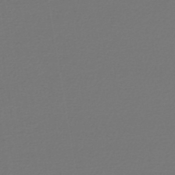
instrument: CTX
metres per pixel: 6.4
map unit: lHb
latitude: -45.0675
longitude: 75.8801
